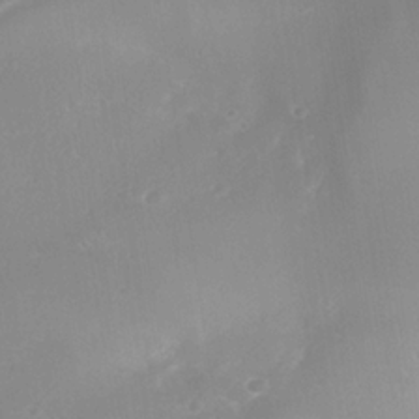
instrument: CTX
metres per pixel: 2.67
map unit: Nhe
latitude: -35.7100
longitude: -118.2522
